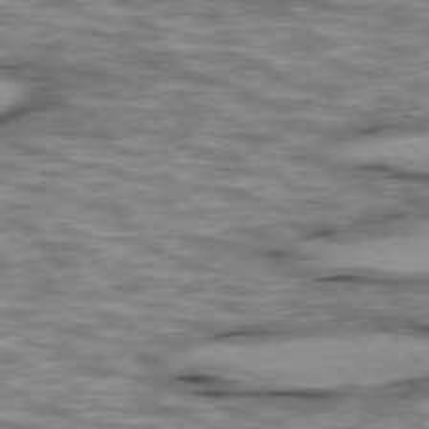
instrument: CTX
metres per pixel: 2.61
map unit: lApd
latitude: 76.2144
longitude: -49.2537
